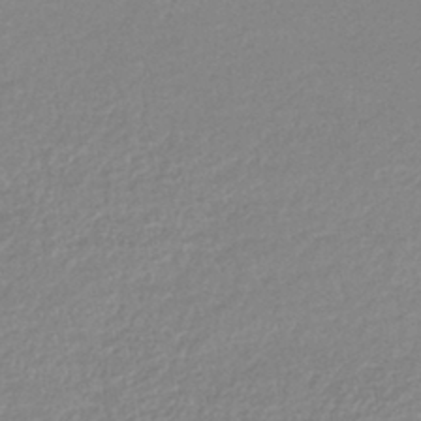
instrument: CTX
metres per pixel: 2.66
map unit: lHb
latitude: -44.0472
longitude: 68.9163
